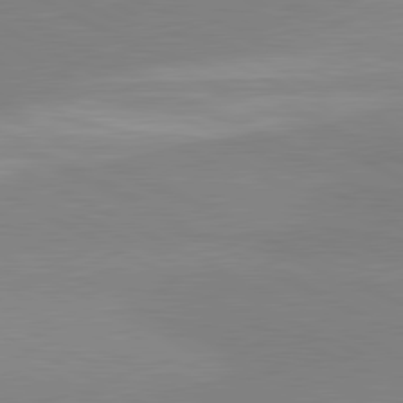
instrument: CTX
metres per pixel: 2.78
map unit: lApd
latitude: 81.3482
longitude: 158.5006
